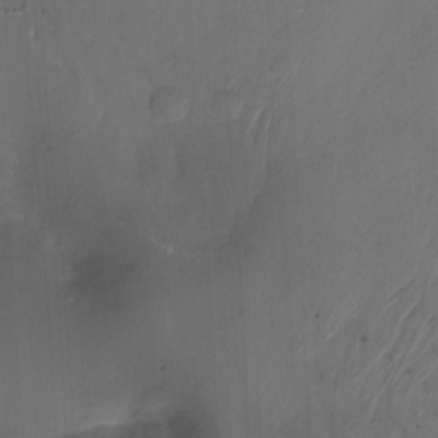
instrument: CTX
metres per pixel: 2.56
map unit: Nhu
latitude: -15.4077
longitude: -55.9528
